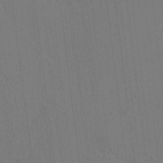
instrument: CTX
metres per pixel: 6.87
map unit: HNhu
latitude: 7.6694
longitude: 15.7856
